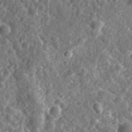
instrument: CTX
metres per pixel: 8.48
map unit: eHh
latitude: 34.9702
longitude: -79.2348
